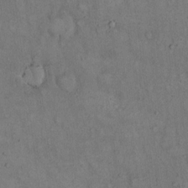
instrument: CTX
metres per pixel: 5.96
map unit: Hto
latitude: 15.7828
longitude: -61.5749
